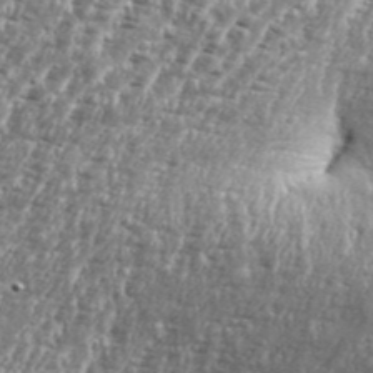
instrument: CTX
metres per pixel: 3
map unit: eHh
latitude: 35.4237
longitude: -135.5371
